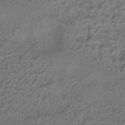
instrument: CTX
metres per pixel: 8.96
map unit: HNhu
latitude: -42.2550
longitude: 90.4818
